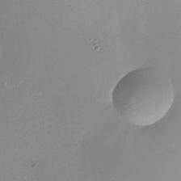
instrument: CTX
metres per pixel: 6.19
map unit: Nhu
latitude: -23.4455
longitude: -71.4237
